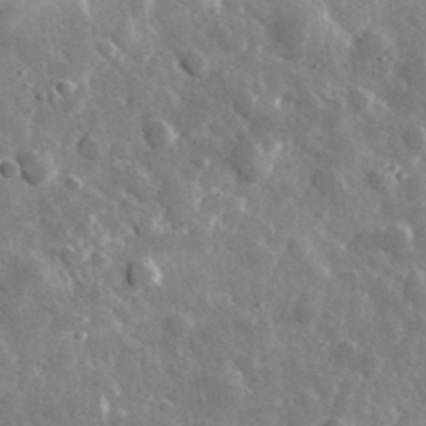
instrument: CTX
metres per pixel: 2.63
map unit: lHvf
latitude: 34.8002
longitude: -88.2712
